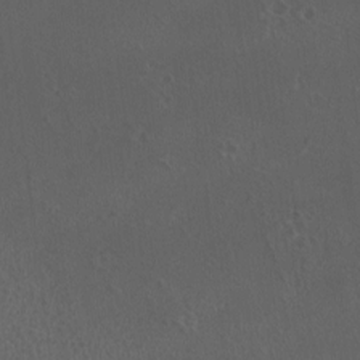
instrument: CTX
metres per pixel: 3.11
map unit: eHh
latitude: -2.5006
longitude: 19.5588
